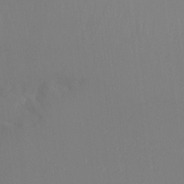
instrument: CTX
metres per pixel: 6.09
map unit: Ht
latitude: -10.4062
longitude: -33.7450
